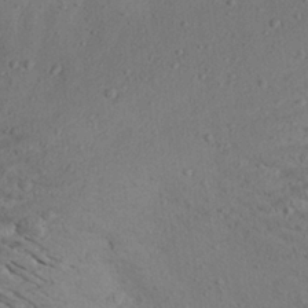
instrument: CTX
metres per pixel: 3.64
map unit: Aa
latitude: 26.8569
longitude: -142.8758
